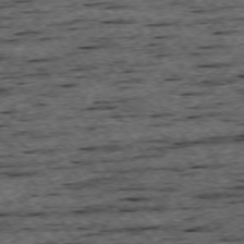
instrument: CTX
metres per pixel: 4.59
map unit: Ap
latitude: -74.5952
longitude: -87.8205
